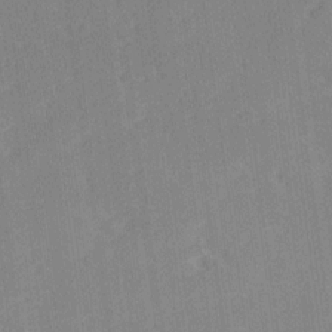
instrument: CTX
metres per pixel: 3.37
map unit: Ave
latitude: 17.9339
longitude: -137.0648
